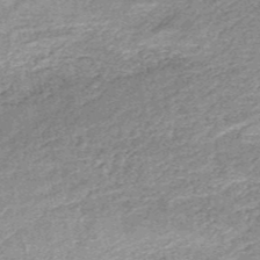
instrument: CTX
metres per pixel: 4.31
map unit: HNb
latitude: -52.3495
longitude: -49.2159
